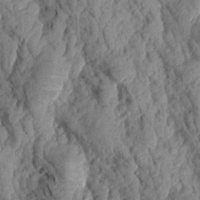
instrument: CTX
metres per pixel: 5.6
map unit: Aa
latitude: 18.8947
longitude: -146.1389
